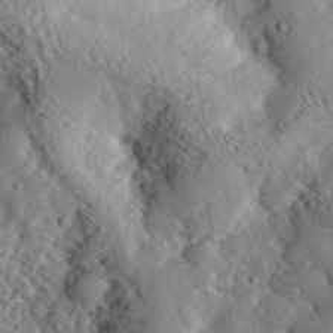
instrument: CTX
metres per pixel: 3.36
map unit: lHvf
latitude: 33.7072
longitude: -83.4426
